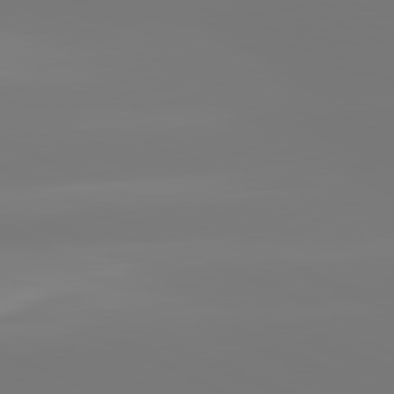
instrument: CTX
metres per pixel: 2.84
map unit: lApd
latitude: 81.5749
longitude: -148.7246
